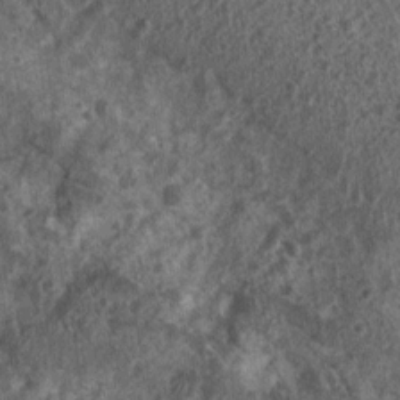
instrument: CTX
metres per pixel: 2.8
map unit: Nhu
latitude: 7.6127
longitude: -20.5546
